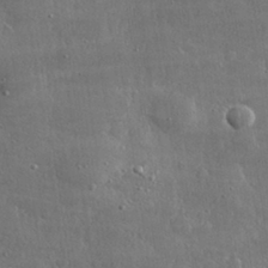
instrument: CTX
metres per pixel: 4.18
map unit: lHvf
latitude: 31.3104
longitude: -90.6490
